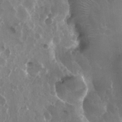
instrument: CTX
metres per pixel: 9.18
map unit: eHh
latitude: 34.0822
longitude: -58.1767
